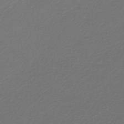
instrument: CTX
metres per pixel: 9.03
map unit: HNb
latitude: -47.6722
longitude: 55.6722
